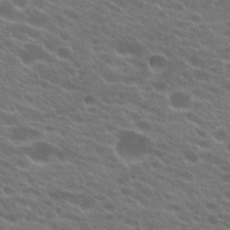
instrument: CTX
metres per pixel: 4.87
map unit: Hto
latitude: 22.9325
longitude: -37.6316
